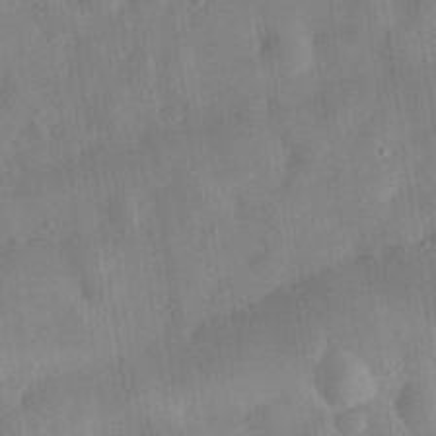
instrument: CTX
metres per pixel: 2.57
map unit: eHh
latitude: 29.3481
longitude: -74.7813
